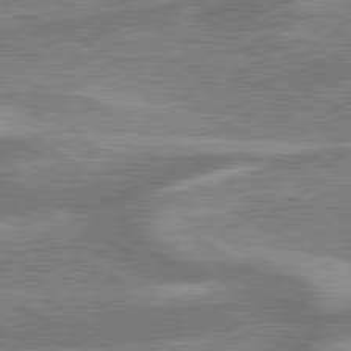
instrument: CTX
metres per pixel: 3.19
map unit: lApd
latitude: 79.6127
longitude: -170.5357
